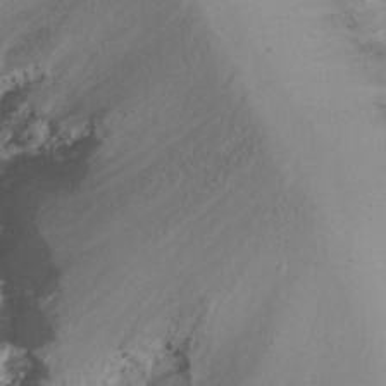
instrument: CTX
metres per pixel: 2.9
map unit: Ht
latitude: -15.0109
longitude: -43.7828
